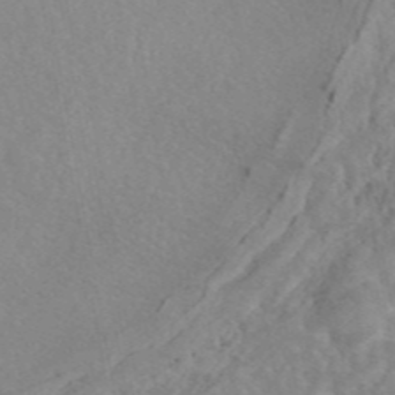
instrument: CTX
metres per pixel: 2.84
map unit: eAb
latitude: 45.3481
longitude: 110.3684
